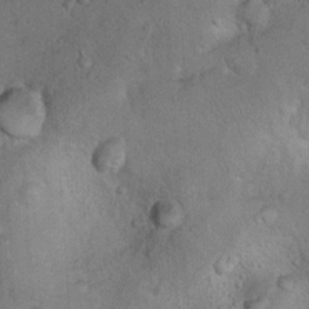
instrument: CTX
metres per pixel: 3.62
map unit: Nhu
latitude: 12.8569
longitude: -26.8758
